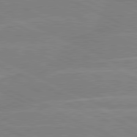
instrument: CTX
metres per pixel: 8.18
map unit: lApd
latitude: 81.0836
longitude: -128.4034
